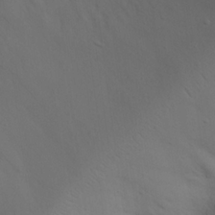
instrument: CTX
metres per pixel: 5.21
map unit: Nhu
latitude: 21.2159
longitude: -73.6694
